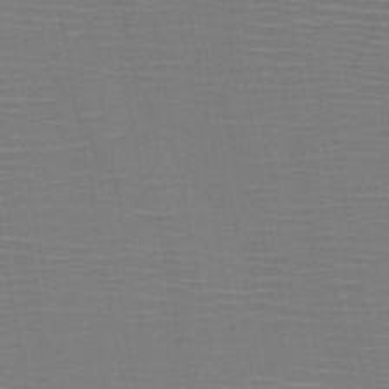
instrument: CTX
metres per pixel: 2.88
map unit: HNb
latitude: -47.1053
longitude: -40.4978
